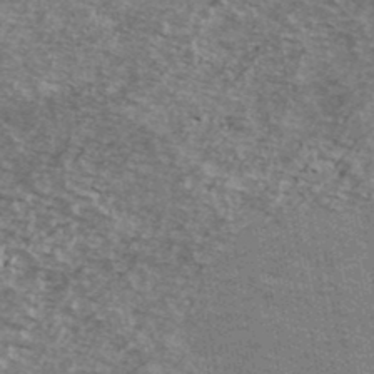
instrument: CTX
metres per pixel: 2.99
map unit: Ave
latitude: 39.2915
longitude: -109.2348
